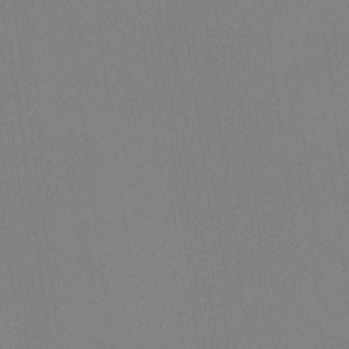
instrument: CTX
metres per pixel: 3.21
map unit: lHvf
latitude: 22.6679
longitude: 140.8597
